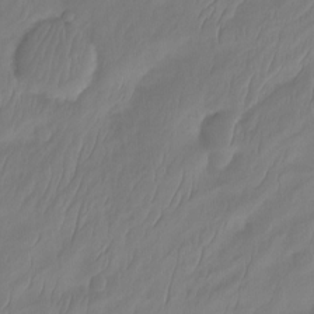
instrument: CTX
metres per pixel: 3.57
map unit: Ht
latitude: -15.1809
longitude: -48.8002
